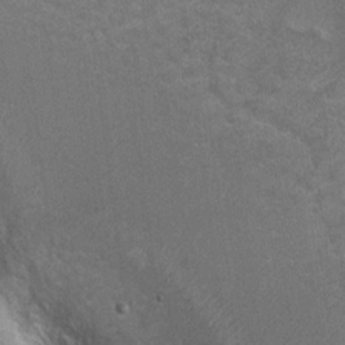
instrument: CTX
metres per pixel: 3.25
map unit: Hto
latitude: 8.5735
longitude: -31.6127
